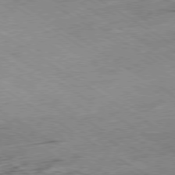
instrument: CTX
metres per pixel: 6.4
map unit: Hpe
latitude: -79.4832
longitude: -20.9892
